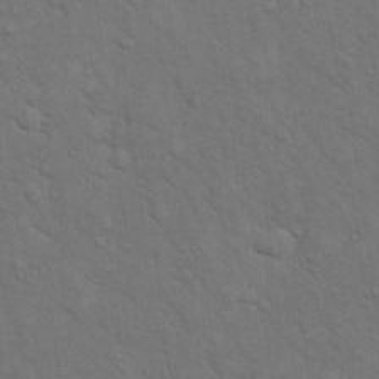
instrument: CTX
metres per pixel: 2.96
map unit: eHh
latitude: 15.9528
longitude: -66.3845
